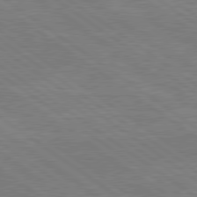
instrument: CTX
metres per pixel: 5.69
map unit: lApd
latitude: 79.5560
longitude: 166.4440
